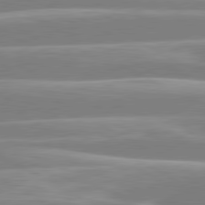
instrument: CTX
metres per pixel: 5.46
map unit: lApd
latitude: 80.6301
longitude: -128.7246
